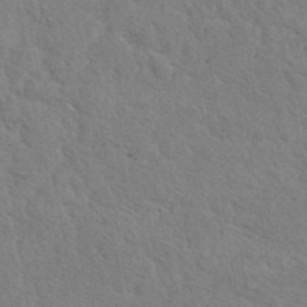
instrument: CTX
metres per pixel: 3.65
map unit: eAb
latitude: 42.7813
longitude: 113.3132
